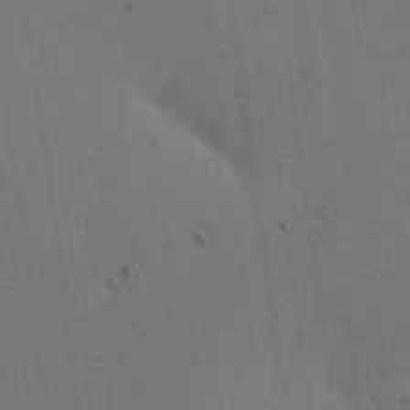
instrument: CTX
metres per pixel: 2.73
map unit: lAa
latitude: 12.4790
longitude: -108.3845
